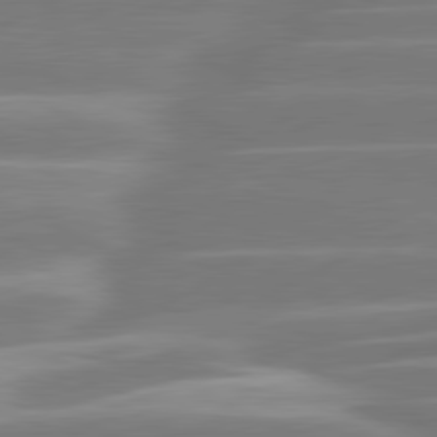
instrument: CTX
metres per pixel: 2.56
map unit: lApd
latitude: 80.9892
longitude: -129.1403
